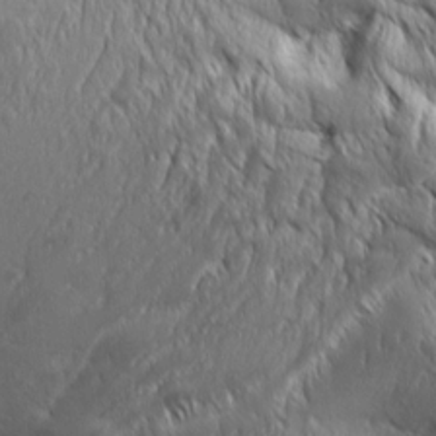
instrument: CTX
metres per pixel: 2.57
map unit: Aa
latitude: 8.5735
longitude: -132.4412
